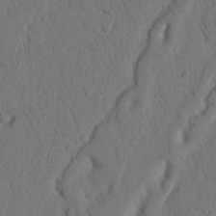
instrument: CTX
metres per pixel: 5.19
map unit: Nhu
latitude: 20.3090
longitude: -75.6694
